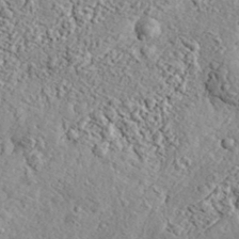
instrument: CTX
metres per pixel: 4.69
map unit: eHh
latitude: 37.0459
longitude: -81.5749
